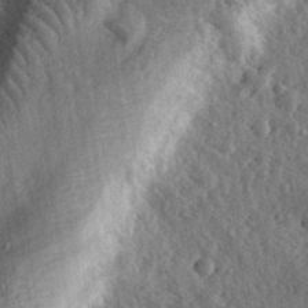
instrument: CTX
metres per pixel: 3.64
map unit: eHh
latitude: 33.3293
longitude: -79.8017
